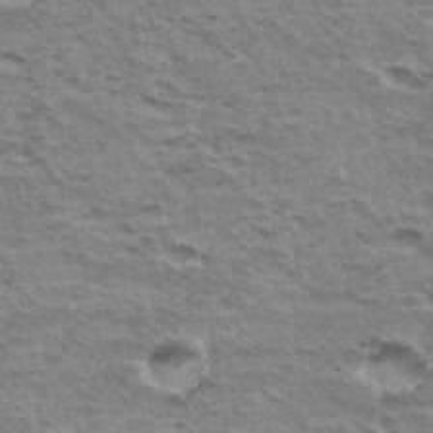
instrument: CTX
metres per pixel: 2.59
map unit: Hto
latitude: 35.7449
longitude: -43.2726
